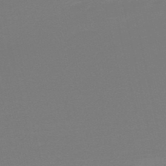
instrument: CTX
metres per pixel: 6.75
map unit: lHb
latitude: -49.7478
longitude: 80.1984
